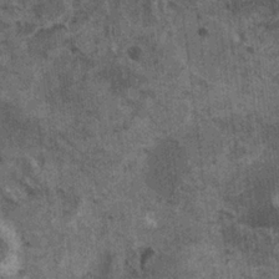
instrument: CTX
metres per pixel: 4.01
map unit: HNhu
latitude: 3.9528
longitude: 4.7652
